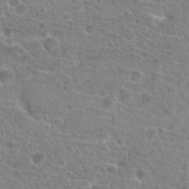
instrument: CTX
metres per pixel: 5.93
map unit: Hto
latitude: 20.5546
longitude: -40.7435
